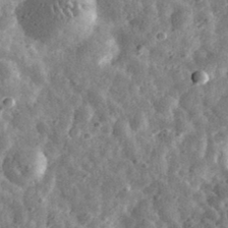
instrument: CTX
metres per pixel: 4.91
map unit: eHh
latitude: 33.8016
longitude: -79.0648
